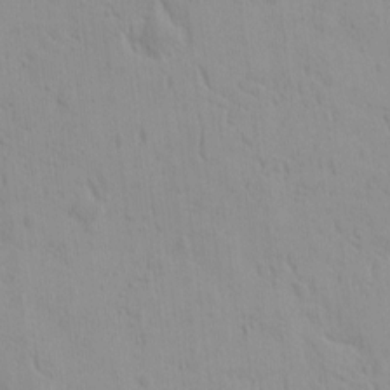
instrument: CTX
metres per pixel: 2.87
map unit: eHh
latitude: -1.4077
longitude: 19.2565
